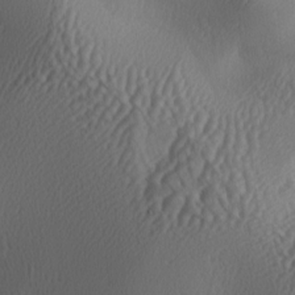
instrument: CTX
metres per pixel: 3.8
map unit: lAa
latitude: -5.5966
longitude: -123.3482
